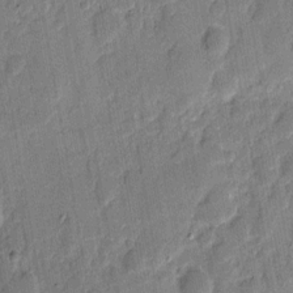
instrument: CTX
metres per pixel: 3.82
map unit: eHh
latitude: 8.4979
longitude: -66.4223
